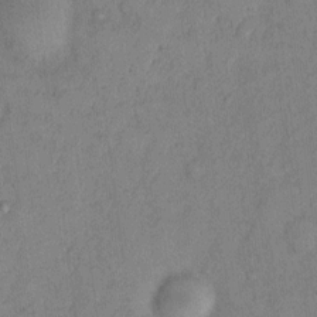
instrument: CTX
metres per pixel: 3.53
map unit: Hto
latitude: 9.1025
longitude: -58.6113
